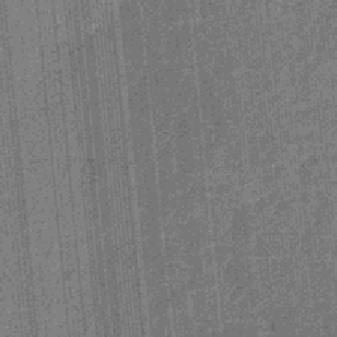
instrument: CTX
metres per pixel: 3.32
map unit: eHb
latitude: -32.1795
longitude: 73.5210
